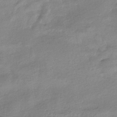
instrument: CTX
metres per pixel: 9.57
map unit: HNhu
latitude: -40.8408
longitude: 95.1998
